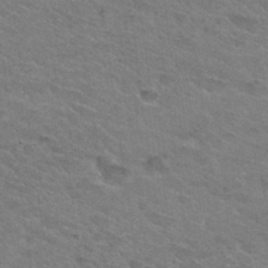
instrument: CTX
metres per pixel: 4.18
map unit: Hto
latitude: 30.7625
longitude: -47.2537
